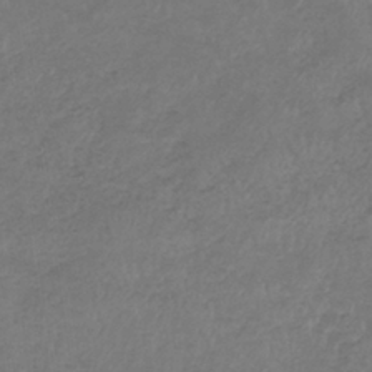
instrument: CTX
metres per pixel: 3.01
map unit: lHb
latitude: -38.4440
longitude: 73.5588
